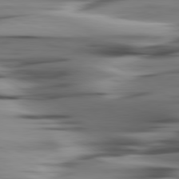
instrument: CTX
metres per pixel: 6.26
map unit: lApd
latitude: 80.4412
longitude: -122.2711
